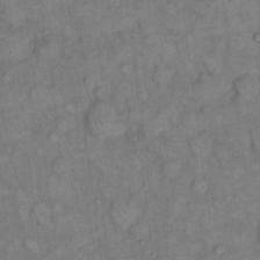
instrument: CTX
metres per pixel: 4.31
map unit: eHh
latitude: 14.6302
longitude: -65.6883
